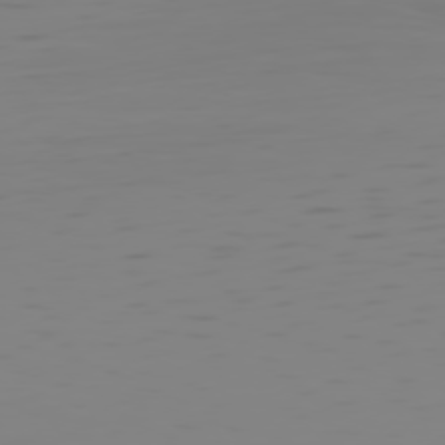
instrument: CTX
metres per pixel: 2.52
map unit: Hpe
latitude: 75.1592
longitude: -128.0255
